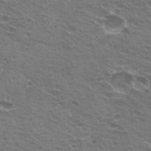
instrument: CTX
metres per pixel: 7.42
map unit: Hto
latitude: 22.3845
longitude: -31.9717
